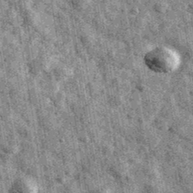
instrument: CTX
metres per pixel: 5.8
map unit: Ave
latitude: 40.0822
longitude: -106.5735
